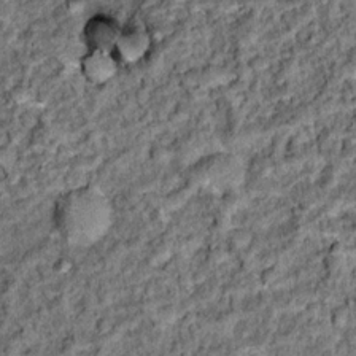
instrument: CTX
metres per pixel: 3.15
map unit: Hto
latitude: 14.9136
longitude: -35.7260
